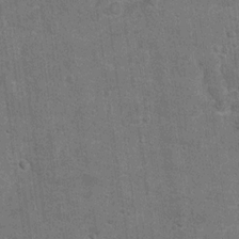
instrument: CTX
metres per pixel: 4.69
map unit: Hto
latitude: 10.8947
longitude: -36.1389
